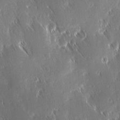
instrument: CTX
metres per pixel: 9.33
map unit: Ave
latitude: 9.2159
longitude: -104.3657
